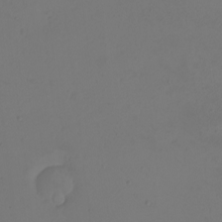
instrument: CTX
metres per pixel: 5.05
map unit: eHh
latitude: -2.8596
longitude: -74.1767
